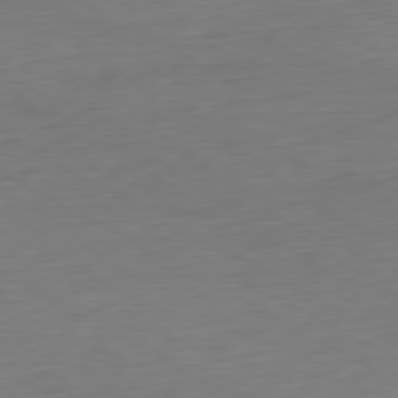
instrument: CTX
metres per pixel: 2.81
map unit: Ap
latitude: -79.6721
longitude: -56.9702
